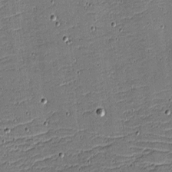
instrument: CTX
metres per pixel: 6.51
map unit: eHh
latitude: -4.1228
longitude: -82.4034
